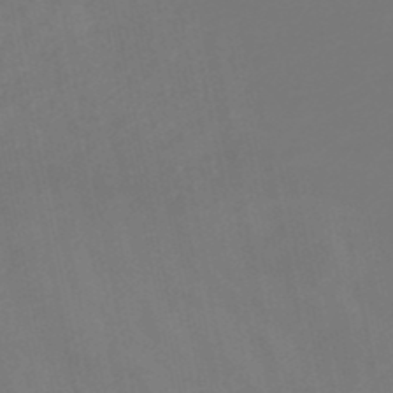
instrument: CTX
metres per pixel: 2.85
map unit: HNb
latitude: -47.9178
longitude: 56.7463
